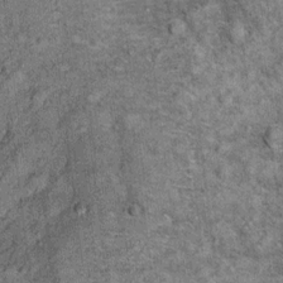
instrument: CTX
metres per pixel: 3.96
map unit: Ht
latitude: 9.7261
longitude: -38.4034
